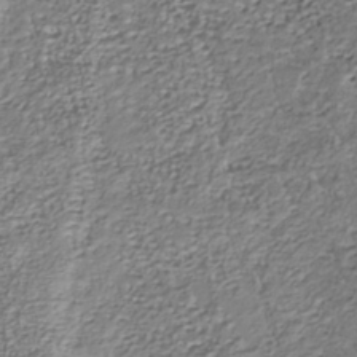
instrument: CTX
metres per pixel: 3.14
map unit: Nhu
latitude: -38.9353
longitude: -81.6127
